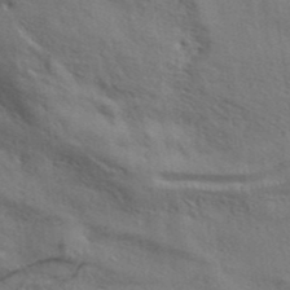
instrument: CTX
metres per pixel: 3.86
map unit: ANa
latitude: 39.5938
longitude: 29.7478
